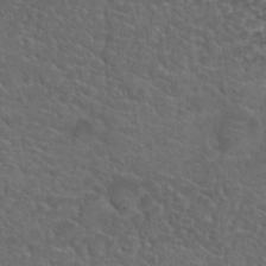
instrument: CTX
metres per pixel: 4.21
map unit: Hto
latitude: 19.8961
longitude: -36.7813
